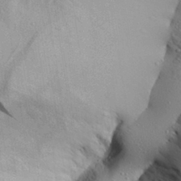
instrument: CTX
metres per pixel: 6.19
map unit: Aa
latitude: 30.4223
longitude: -136.4790
